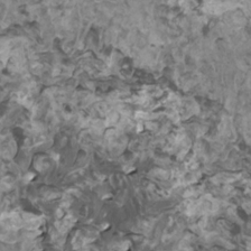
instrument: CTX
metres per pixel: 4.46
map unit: HNhu
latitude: 0.8191
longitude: 5.4265
